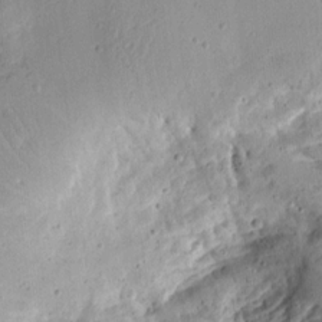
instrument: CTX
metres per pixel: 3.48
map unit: Aa
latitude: 13.0459
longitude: -140.0255
